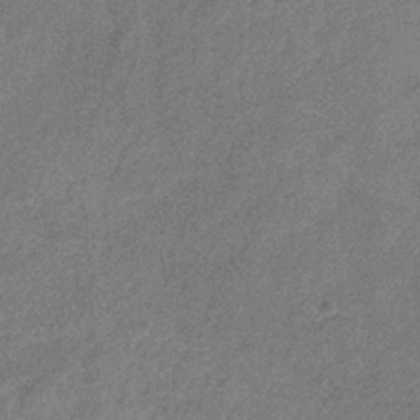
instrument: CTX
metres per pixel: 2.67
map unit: HNb
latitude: -31.5210
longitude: 60.6518
